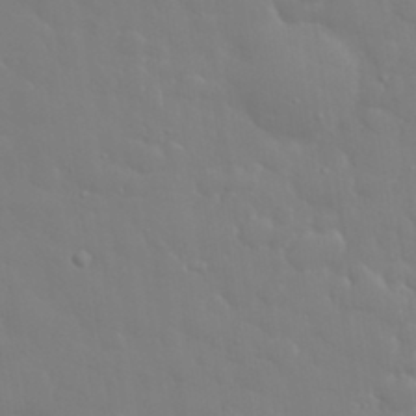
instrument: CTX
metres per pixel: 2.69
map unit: eHh
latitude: 33.1025
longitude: -60.5545
